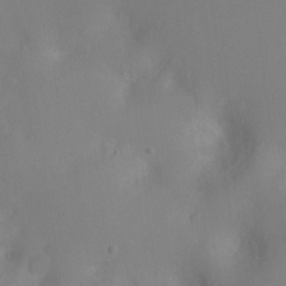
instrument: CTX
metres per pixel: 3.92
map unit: Ht
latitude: -7.4454
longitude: -23.9906
